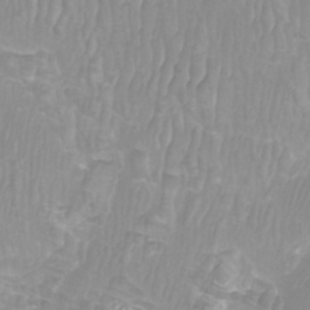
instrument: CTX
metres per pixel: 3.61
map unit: Htu
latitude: -9.5399
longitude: -75.2726
